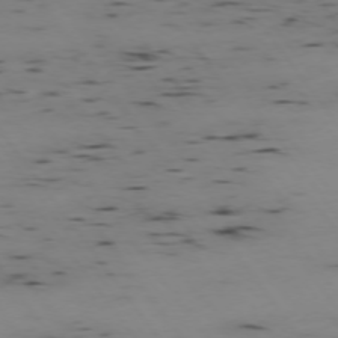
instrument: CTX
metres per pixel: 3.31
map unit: Hpe
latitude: -74.8219
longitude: 2.8974
